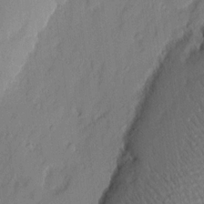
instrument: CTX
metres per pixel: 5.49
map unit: eHh
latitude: 3.3292
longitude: -76.9136
